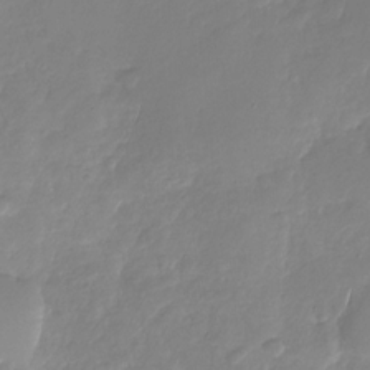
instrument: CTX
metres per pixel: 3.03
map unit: Nhu
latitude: -28.7085
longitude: -61.4237
